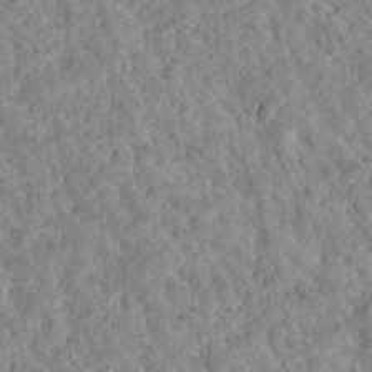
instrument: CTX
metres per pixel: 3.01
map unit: Hto
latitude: 35.8583
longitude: -50.8947
